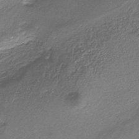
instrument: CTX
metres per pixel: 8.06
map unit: HNb
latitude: -37.4265
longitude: 51.5399
